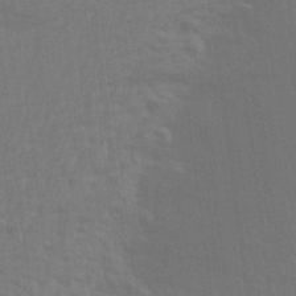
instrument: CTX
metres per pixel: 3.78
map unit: Aa
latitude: 25.2348
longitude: -145.7449
